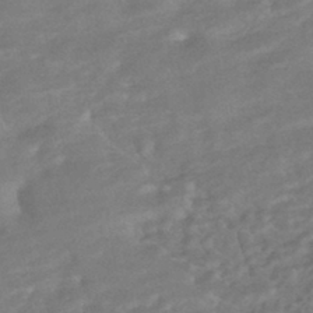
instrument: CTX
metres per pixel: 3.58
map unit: HNhu
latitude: -43.4265
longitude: 98.1228
